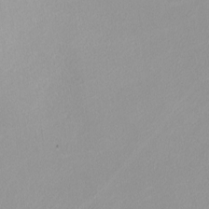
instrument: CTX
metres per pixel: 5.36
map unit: Nhu
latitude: -8.6896
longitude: -94.3845
